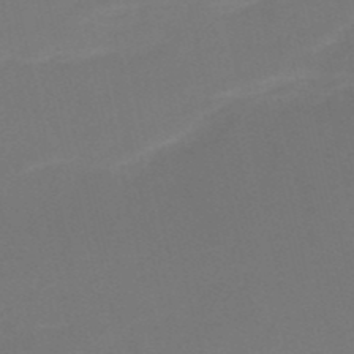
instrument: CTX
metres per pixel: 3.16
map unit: HNb
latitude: -51.8044
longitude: -46.4223
